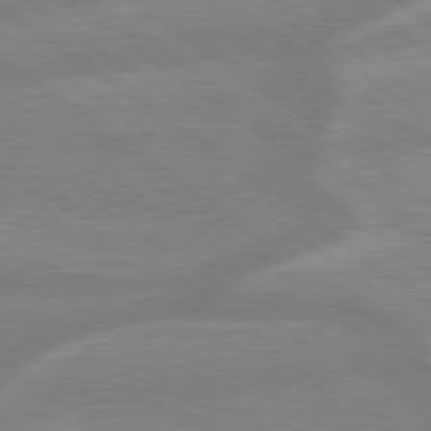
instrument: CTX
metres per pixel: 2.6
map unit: lApd
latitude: 79.2915
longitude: -164.1389
